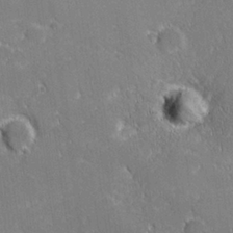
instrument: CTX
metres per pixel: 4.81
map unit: lHvf
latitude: 27.0081
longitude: 141.3887
